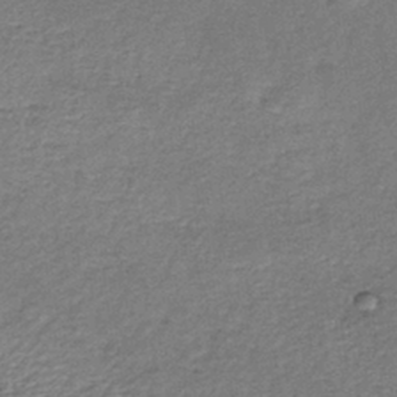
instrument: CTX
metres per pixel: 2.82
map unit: lHb
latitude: -35.1431
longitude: 66.1039
